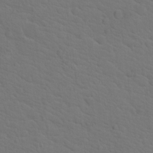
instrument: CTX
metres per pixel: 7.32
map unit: Hto
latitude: 18.8191
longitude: -33.8205
